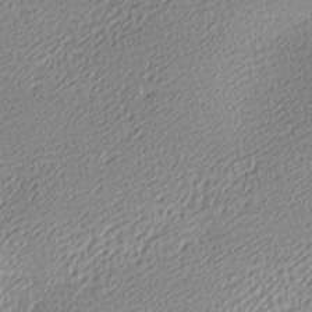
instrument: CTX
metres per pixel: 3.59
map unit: lAa
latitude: -10.5574
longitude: -126.1389
